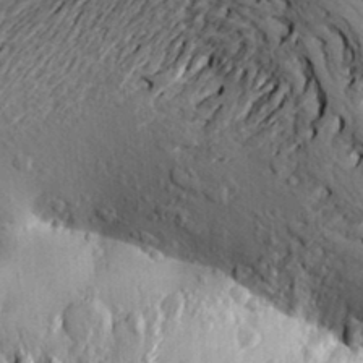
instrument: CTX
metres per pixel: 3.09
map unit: Aa
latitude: 21.4616
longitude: -150.2333
